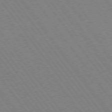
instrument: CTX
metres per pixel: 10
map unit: Hpe
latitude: 74.7435
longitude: -137.5560
